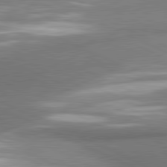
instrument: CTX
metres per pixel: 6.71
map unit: lApd
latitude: 81.3482
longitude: 164.2551
